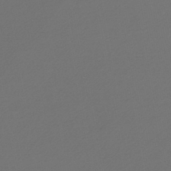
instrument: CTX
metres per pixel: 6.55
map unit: lHb
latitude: -46.1983
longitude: 68.1983
